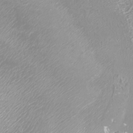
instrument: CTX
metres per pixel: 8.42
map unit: Nhu
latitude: -7.2754
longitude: -91.8016
